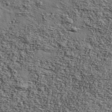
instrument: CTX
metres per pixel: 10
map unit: Ave
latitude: 43.1592
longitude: -110.0633
